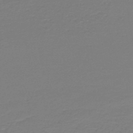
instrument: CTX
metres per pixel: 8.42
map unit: HNb
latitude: -45.8611
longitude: 53.7099
